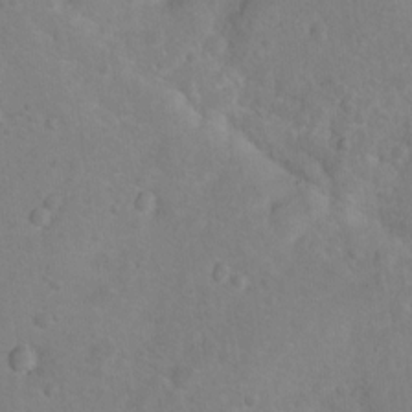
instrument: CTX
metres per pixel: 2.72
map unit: Nhu
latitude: 8.9703
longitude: -22.5735
